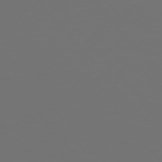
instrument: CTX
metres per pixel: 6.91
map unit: Hpe
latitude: 76.5168
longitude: -169.6694
